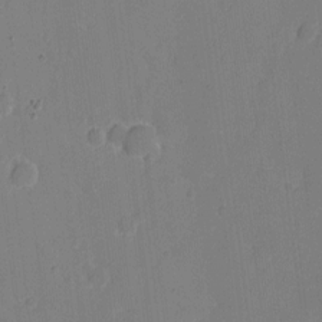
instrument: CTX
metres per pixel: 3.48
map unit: eHh
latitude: 6.6679
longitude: -66.4223
